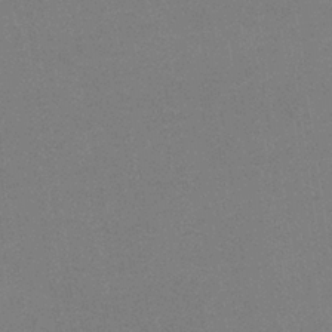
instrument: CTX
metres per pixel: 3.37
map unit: lHb
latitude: -34.0472
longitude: 68.1794
